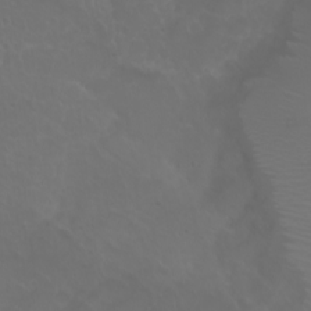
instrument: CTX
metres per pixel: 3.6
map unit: eHh
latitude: 0.8947
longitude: -54.8002
